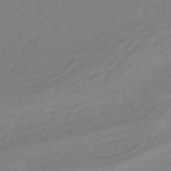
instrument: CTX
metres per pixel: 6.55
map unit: eHb
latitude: -44.3873
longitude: 89.2754
